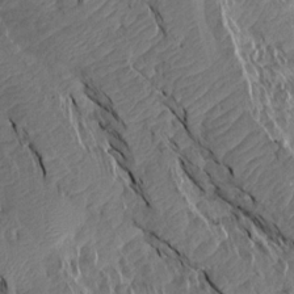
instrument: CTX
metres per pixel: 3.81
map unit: Aa
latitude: 13.6316
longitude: -140.8380
